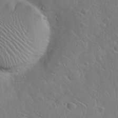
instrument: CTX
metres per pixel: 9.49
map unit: Hto
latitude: 19.4048
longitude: -49.4237
